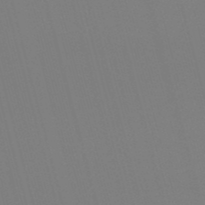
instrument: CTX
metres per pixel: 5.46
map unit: eHb
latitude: -50.5196
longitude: 75.5211
